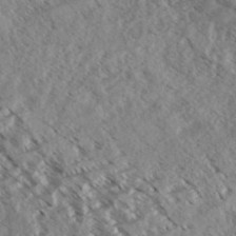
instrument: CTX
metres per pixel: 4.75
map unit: eHh
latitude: 35.0836
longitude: -139.6127
